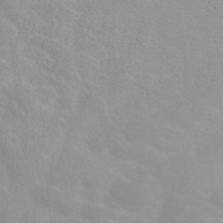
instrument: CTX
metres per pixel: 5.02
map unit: ANa
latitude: 36.9136
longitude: 14.2173
